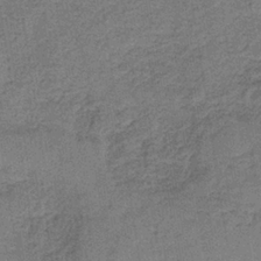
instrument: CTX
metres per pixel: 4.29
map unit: HNb
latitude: -35.6533
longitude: 54.0472
